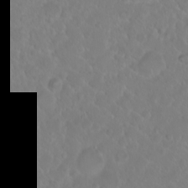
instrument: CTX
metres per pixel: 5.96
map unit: eHh
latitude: 1.3103
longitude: -55.4048
